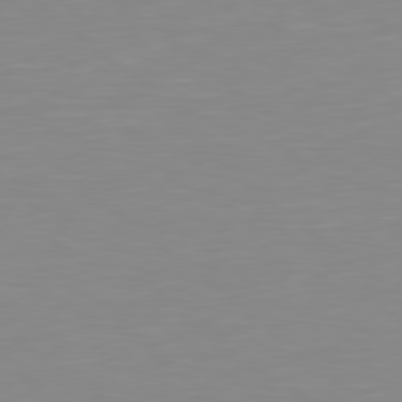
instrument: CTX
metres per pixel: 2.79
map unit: Hpe
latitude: 78.7813
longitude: -172.3089
